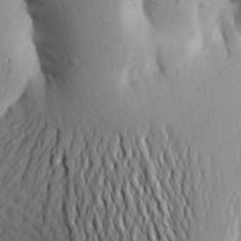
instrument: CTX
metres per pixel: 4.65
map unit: Aa
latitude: 25.8772
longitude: -149.3482
